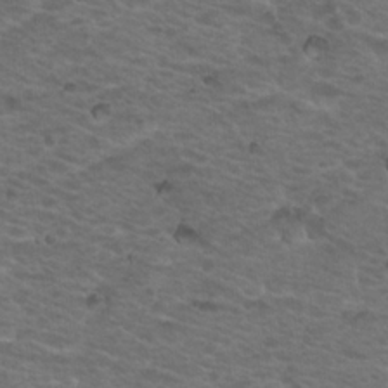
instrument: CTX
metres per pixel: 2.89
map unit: Nhu
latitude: 18.3845
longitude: -32.1200
